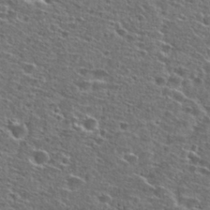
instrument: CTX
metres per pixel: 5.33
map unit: Hto
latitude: 26.8002
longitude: -47.9528
